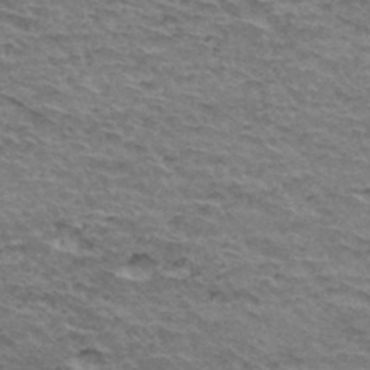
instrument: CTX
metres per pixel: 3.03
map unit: Hto
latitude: 35.9150
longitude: -42.5357
